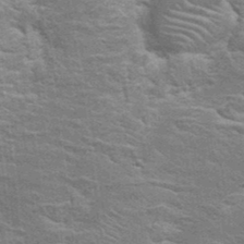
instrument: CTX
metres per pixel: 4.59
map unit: Hto
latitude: 23.4993
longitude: -47.3671
